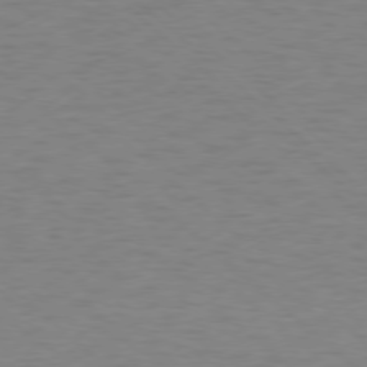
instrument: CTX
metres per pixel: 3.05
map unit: Ap
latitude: -78.1794
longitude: -68.2712
